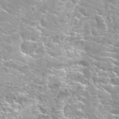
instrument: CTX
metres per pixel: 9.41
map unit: Hto
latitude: 28.0822
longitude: -40.4789
